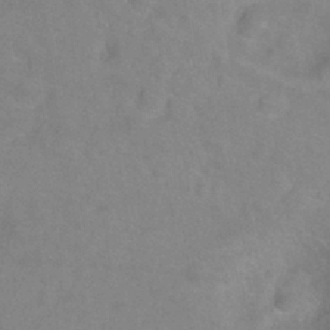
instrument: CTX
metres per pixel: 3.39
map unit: Ht
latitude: -0.5196
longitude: -32.9136
